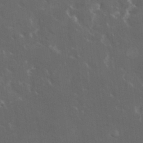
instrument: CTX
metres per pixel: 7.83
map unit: HNhu
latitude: 4.5357
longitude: 13.6155
